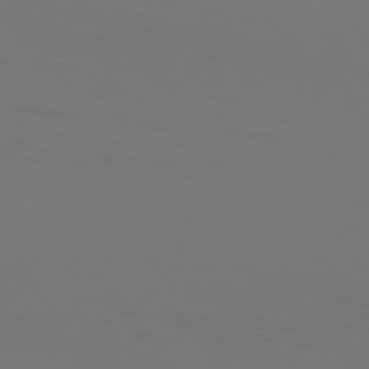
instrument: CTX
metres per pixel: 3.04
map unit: Hpe
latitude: 77.3103
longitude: -134.3278
